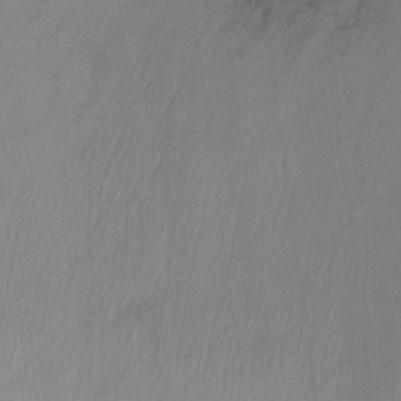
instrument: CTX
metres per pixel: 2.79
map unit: Ht
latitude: -6.2361
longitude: -36.5546
